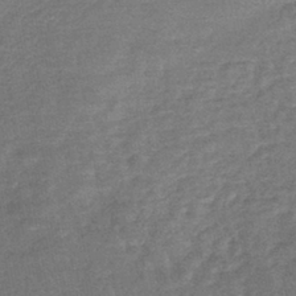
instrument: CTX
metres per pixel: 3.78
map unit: lHb
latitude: -41.6533
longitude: 67.0675
